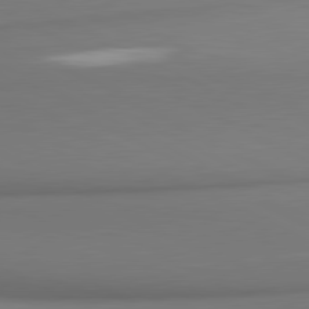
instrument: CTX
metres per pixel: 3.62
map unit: lApd
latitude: 81.1403
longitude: 177.7667
